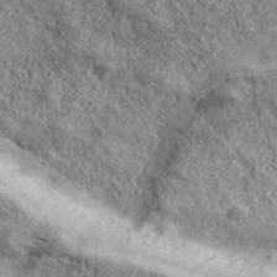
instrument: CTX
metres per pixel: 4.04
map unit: eHh
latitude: 43.8206
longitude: -88.8947
